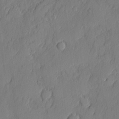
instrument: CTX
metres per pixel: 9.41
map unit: eHh
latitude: 5.5182
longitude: -76.3089
